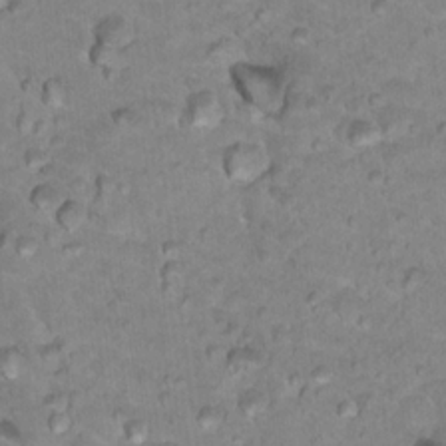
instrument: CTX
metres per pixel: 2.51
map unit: Hto
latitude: 17.8205
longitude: -35.5749
